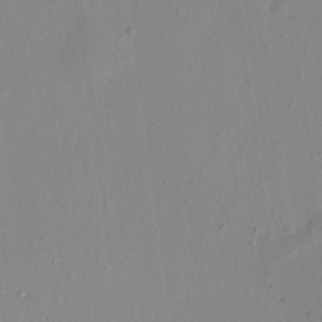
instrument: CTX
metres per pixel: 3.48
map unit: HNhu
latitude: 7.8394
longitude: -1.0458
